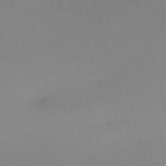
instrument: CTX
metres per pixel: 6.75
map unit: eHh
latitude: -61.9178
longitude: 50.8030
